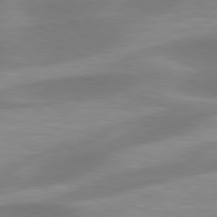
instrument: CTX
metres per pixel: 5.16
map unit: lApd
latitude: 79.5371
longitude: -130.0444
